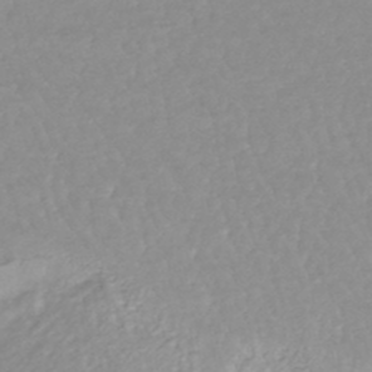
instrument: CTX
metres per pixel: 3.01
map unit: HNhu
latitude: -47.2187
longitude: 96.8408
